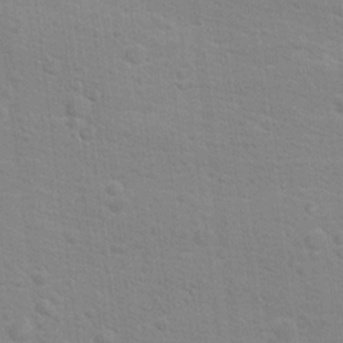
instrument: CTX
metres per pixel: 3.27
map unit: Hto
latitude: 16.3656
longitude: -38.4223
